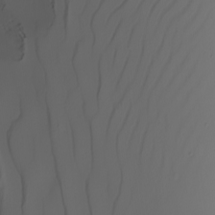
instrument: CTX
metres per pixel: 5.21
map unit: Nhu
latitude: -5.4454
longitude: -94.0444
